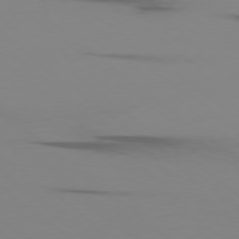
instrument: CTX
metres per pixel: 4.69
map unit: Ap
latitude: -77.8989
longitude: -66.4412
